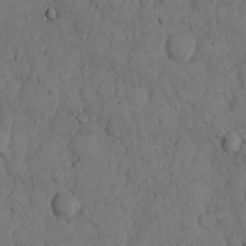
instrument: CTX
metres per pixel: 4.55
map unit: Hto
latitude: 9.0836
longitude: -57.8394
